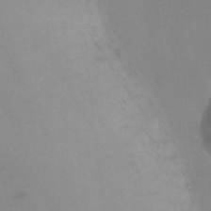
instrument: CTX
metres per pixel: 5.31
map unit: Ht
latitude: 1.2348
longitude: -35.4993
